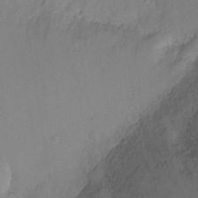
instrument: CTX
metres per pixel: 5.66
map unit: Ht
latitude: -6.6896
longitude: -30.3090
